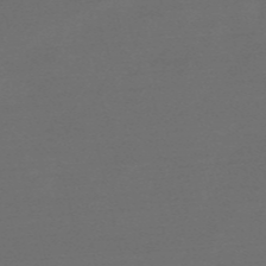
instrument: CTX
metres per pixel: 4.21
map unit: HNb
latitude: -55.7289
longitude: -40.5545
